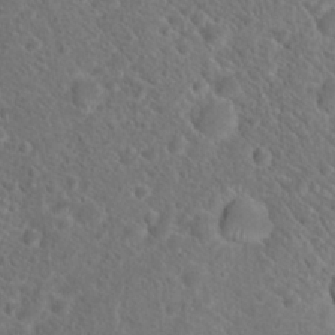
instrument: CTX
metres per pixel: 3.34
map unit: Hto
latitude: 19.6505
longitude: -38.3845
